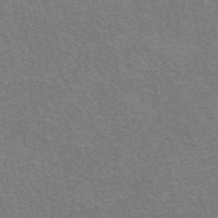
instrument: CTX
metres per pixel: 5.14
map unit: HNhu
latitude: -47.8422
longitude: 99.9556
